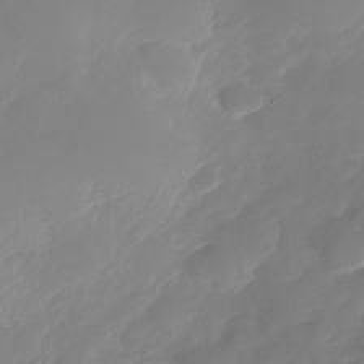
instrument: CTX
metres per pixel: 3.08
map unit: Nhu
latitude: -27.7288
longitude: -74.2334
